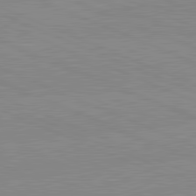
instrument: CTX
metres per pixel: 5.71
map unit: lApd
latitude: 81.5749
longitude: -157.3670
